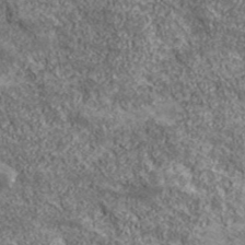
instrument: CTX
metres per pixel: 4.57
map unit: eHh
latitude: 43.1214
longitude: -88.9892
